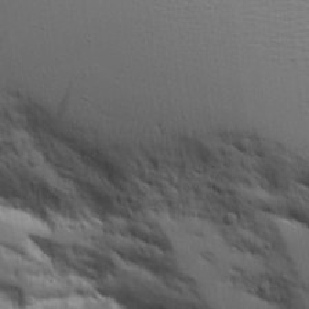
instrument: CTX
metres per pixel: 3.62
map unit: Aa
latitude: 19.3103
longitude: -126.3656
